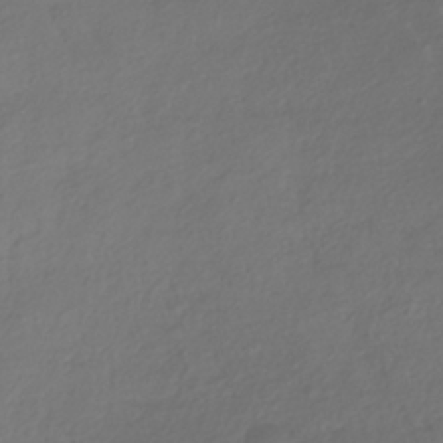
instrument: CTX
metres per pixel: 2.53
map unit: ANa
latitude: -39.3321
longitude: 96.5007
